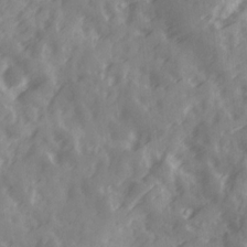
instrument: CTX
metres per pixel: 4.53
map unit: Ave
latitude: 19.1403
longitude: -131.5183
